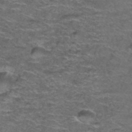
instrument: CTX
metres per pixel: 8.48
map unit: Hto
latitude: 38.1956
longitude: -42.5546
